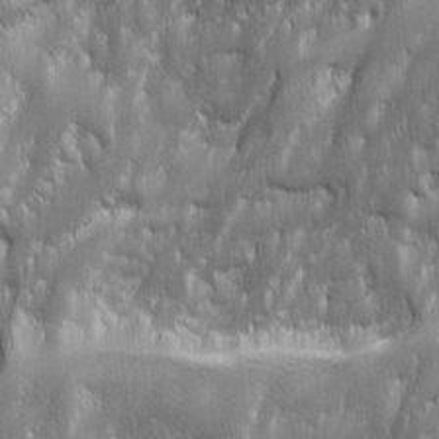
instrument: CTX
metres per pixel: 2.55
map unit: Ave
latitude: 15.7072
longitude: -134.8380
